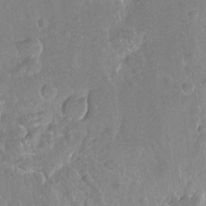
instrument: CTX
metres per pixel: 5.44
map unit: Hto
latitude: -14.2929
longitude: -41.9906
